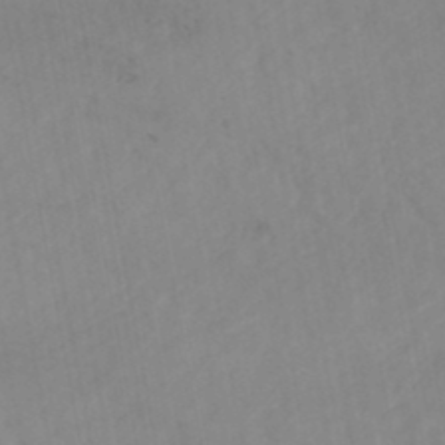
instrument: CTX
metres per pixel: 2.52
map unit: HNhu
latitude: -46.6707
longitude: 93.4076
